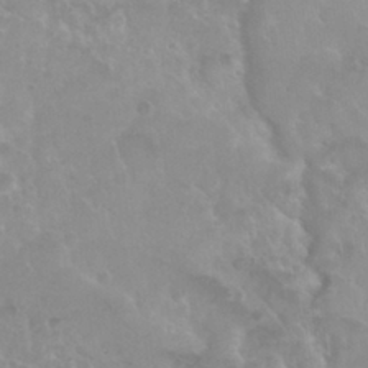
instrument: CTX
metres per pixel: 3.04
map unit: Nhu
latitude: 28.8758
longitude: -54.9891
